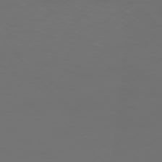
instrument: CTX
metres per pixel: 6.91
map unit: Ap
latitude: -78.2172
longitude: -95.4616
